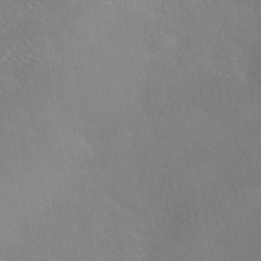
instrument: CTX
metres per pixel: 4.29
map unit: HNhu
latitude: -40.8030
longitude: 101.0108
